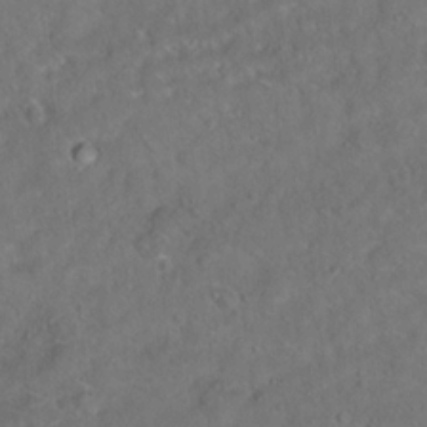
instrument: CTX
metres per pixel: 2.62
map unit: Hto
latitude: 15.6127
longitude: -37.2915
